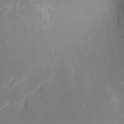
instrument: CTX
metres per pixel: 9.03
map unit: Nhu
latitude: -12.7085
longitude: -72.4412
